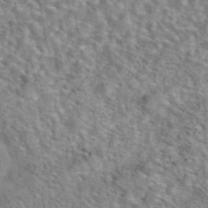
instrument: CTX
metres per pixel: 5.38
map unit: eAb
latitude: 42.7435
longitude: 108.2928
